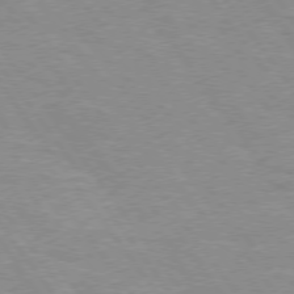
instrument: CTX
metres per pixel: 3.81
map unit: Hpe
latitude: 74.8569
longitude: -150.5356
